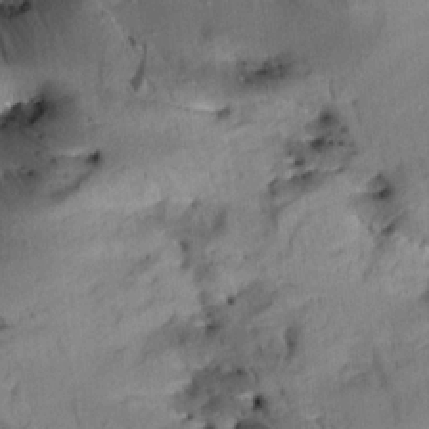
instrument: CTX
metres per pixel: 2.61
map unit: Aa
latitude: 10.7057
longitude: -143.0836
